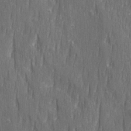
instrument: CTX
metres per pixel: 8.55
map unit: Ave
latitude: 22.8191
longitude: -133.9150
